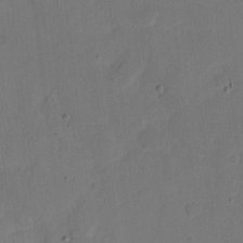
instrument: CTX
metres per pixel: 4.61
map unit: eHh
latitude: 6.4601
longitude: -66.5356
